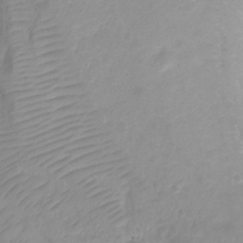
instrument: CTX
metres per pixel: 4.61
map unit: Ht
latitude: 2.7057
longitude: -34.1577
